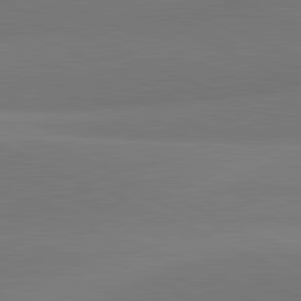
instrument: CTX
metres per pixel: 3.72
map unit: lApd
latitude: 81.9150
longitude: 151.3510
